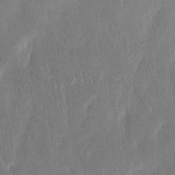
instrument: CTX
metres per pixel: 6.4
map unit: eHh
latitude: 13.9150
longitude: -69.0459
